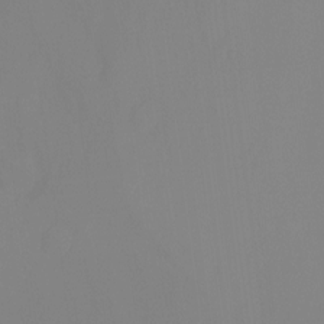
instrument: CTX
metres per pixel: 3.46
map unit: Hto
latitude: -6.6518
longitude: -49.7261
